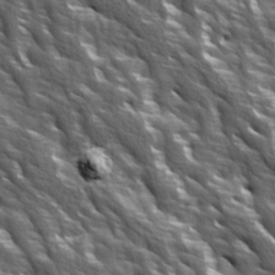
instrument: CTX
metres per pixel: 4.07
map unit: Ave
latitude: 15.1781
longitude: -132.1011
